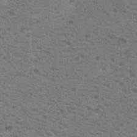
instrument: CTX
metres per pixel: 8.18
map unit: Nhu
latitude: 19.3670
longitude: -31.5560
